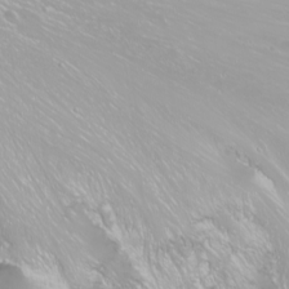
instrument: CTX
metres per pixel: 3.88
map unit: Nhu
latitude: -11.5021
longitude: -64.4790
